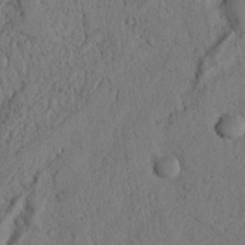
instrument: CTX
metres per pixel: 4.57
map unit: Nhu
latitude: 21.1592
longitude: -76.0444
